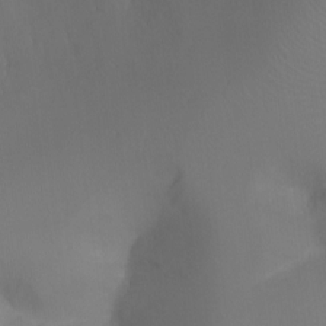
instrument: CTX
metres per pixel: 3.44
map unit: Ht
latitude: -16.8219
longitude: -43.1970
